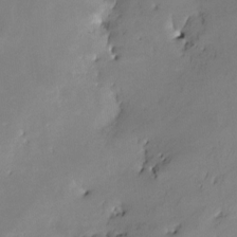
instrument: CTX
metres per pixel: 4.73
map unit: Nve
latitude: -25.5021
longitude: -108.8380
